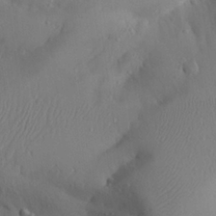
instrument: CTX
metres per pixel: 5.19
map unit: Aa
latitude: 24.1955
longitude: -127.9906
